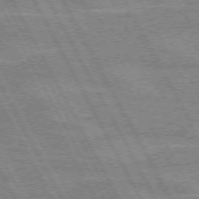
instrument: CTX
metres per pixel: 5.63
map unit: lApd
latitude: 72.0255
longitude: -54.9136
